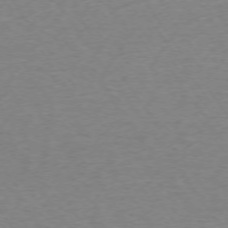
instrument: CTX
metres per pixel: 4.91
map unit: Ap
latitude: -74.5007
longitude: -79.8395
